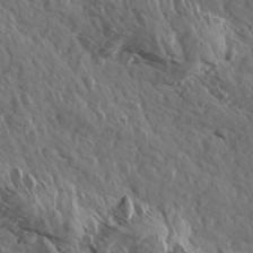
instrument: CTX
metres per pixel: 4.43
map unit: Aa
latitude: 13.4616
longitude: -142.1011
